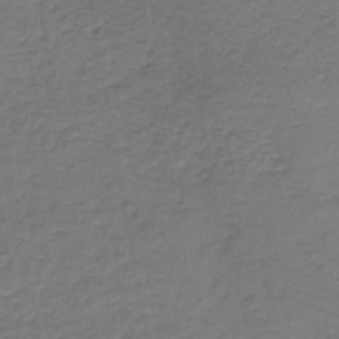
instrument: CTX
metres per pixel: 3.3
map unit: lHb
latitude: -35.6344
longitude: 61.0486
